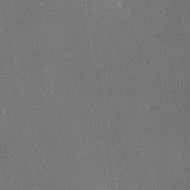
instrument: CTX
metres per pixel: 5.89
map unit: Hve
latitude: 17.6694
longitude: 150.5763
